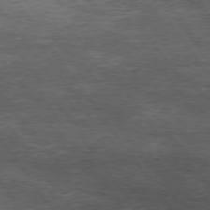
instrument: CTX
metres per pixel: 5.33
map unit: Hpe
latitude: 74.4979
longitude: -142.8758
